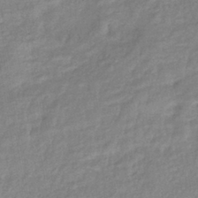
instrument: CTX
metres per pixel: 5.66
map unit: eHb
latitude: -40.2928
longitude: 80.5196
